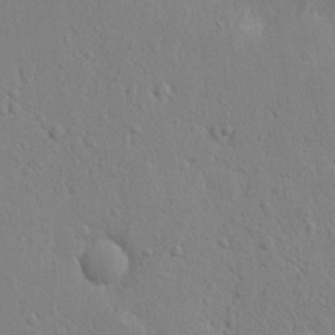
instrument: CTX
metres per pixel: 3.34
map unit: Nhu
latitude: 15.3482
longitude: -75.0836
